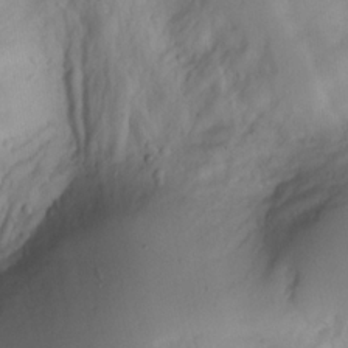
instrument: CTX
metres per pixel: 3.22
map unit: Aa
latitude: -3.3320
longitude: -71.4804
